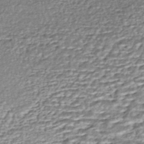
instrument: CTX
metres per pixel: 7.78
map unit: HNhu
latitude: -45.6155
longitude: 105.7477
